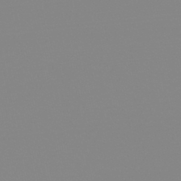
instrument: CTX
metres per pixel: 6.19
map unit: lHb
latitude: -44.4251
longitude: 55.4455
